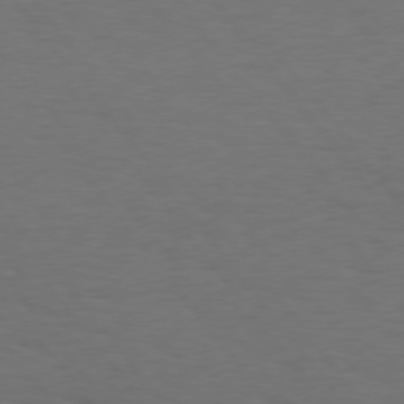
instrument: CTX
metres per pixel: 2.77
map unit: Hpe
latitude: 75.1403
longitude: -131.4238
